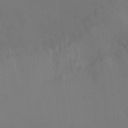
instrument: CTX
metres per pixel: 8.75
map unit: Ht
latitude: -10.1417
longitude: -46.3845
